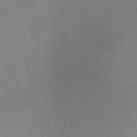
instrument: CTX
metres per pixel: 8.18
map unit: HNhu
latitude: 7.8394
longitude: 10.1795
